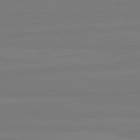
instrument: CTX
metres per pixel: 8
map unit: lApd
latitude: 81.7072
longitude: -178.4601
